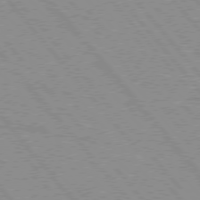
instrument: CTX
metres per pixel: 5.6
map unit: Hpe
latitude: 75.7261
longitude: -150.2333
